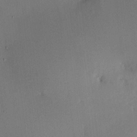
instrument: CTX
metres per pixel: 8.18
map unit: HNhu
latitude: 10.0633
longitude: 16.1795
